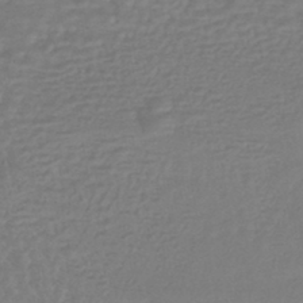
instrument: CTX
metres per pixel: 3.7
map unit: HNhu
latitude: -45.8989
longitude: 98.0283
